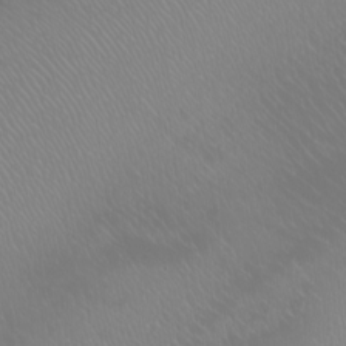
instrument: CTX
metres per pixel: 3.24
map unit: Htu
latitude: -6.5007
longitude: -71.4804
